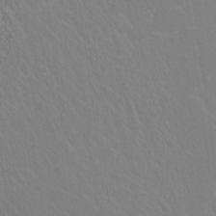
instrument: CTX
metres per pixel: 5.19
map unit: Hto
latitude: 18.8191
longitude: -39.9717
